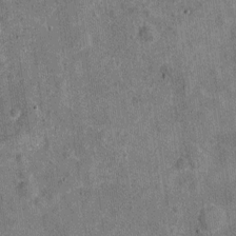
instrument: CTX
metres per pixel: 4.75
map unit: Nhu
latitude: -18.4818
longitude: -56.3089
